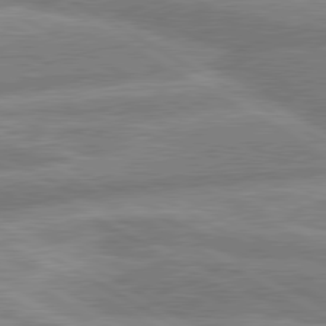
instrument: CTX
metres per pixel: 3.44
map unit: lApd
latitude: 80.2333
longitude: -165.9906
